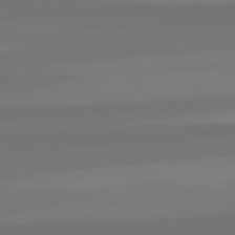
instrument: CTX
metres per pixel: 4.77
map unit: lApd
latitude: 82.3656
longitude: -178.1011
